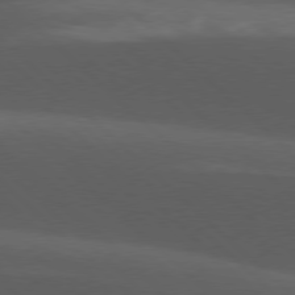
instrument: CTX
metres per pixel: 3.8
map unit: lApd
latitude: 77.6694
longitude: -53.7450
